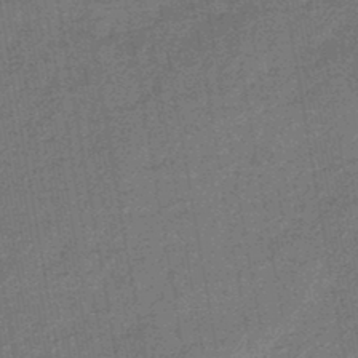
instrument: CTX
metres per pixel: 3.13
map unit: eHb
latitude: -45.3510
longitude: 86.9542
